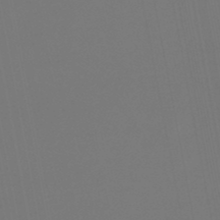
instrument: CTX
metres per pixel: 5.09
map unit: lHb
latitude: -47.4076
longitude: 74.2929
